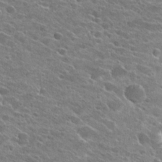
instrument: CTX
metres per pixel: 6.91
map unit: Hto
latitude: 23.3671
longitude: -41.2536
